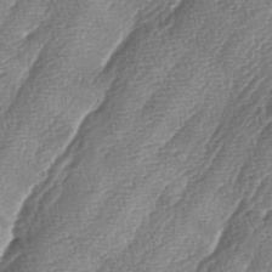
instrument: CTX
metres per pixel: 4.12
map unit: lAa
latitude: -4.5951
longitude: -129.3104
